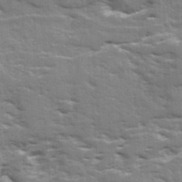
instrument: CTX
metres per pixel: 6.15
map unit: Ave
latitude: 17.7828
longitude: -129.7261
